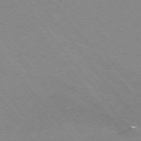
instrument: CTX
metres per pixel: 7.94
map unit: Ap
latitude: -75.6155
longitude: -69.2537
